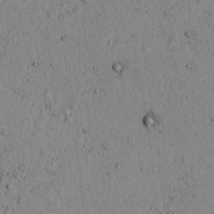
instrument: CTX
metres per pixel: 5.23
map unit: lAvf
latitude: 7.0458
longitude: 169.0486
